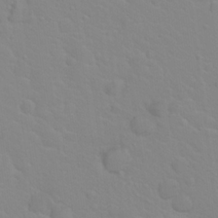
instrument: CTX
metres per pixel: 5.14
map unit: Hto
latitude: 20.5357
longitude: -33.2348
